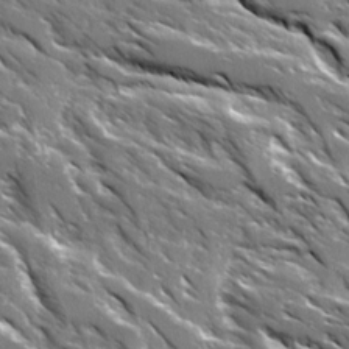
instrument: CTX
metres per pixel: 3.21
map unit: Ave
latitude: 16.4412
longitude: -130.7814
